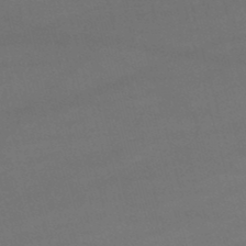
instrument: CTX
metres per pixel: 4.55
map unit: lHb
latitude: -47.7477
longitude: 63.2754
